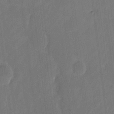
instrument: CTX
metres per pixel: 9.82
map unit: eHh
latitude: 4.8758
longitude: -67.5749
